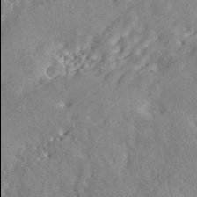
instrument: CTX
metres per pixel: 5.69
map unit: ANa
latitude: 44.7246
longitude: 46.0094
